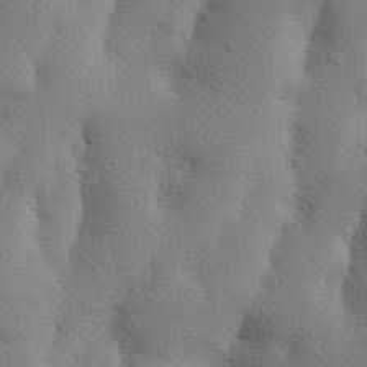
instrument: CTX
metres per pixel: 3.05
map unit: Nhu
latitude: 19.3670
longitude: -76.1577
